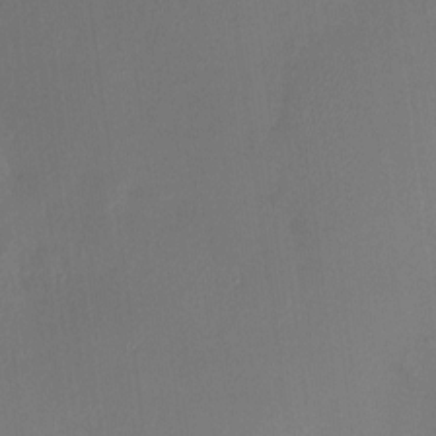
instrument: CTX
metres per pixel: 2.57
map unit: HNhu
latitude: 7.1403
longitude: 1.6911
